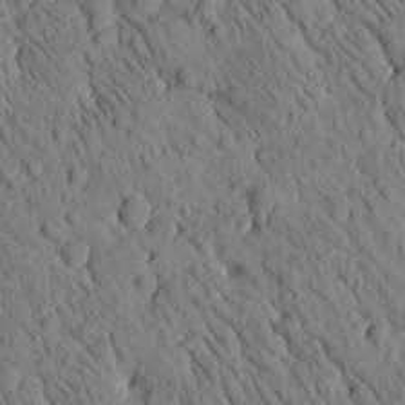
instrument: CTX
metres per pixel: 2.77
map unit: Htu
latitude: -1.4644
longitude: 174.0472
